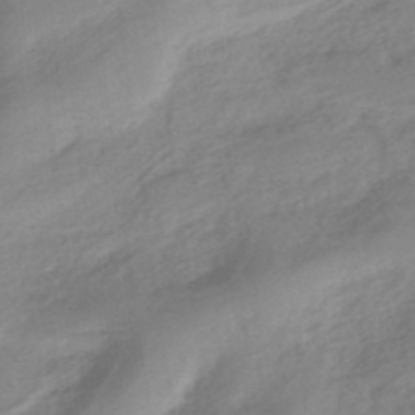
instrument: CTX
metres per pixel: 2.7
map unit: HNhu
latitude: -40.6140
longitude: 92.9164
